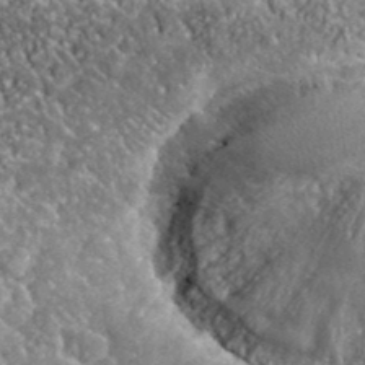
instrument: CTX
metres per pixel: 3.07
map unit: lHvf
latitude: 37.8961
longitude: -88.0444
